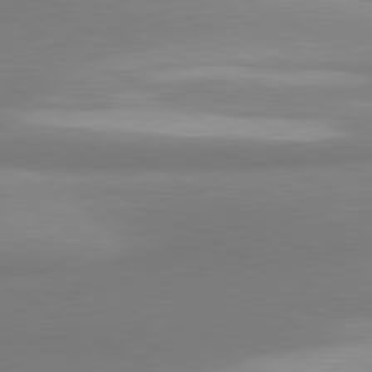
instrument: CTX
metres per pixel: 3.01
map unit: lApd
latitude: 80.4601
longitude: -175.8017
